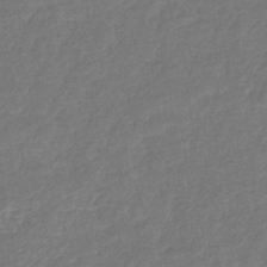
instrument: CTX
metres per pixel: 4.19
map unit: eHb
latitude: -34.3117
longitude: 75.7667
